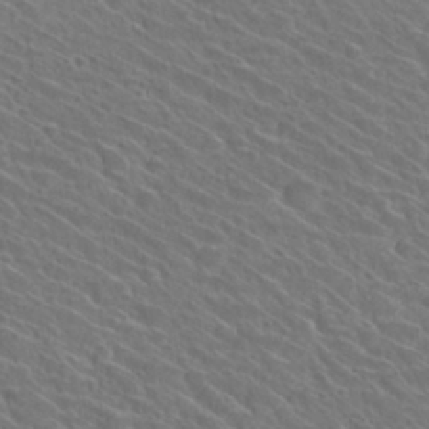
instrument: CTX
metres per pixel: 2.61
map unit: Hto
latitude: 30.9514
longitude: -47.1026
